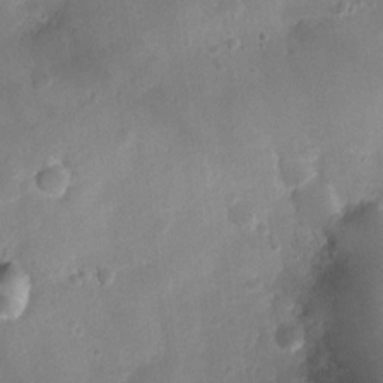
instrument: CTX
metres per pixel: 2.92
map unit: Ht
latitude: -3.4265
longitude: -19.5938
